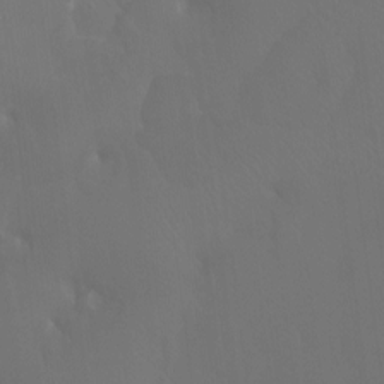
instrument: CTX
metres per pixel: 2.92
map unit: Htu
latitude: -12.9920
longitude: -46.2145
